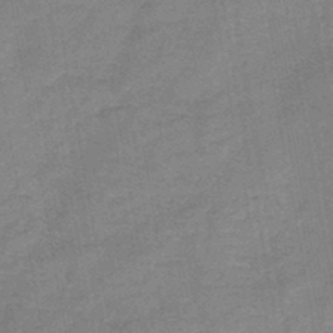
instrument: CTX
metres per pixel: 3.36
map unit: HNb
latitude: -45.9745
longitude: -37.6883
